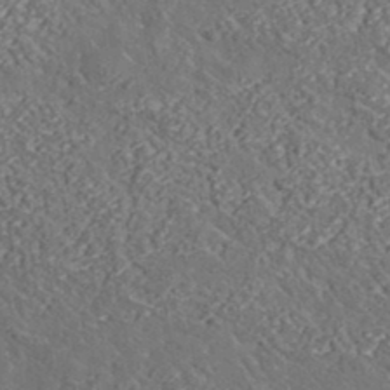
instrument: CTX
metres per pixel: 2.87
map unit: lHvf
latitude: 37.6316
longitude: -91.4615
